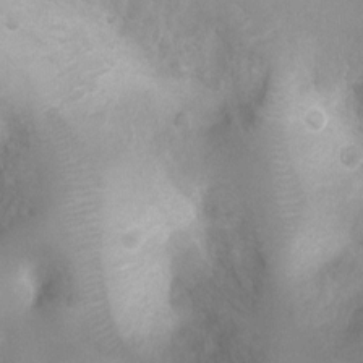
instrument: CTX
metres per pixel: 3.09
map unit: Ht
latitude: 2.8569
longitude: -24.8002
